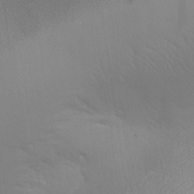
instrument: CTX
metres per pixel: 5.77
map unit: Aa
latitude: 29.6127
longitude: -144.4412
